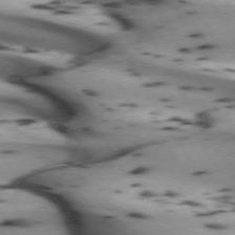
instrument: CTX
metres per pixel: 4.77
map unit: lApd
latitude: 72.3846
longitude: -52.4223
